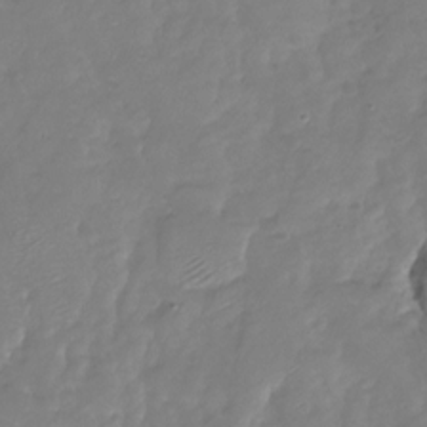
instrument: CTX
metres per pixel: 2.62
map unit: Nhu
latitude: -28.1417
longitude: -60.2144
